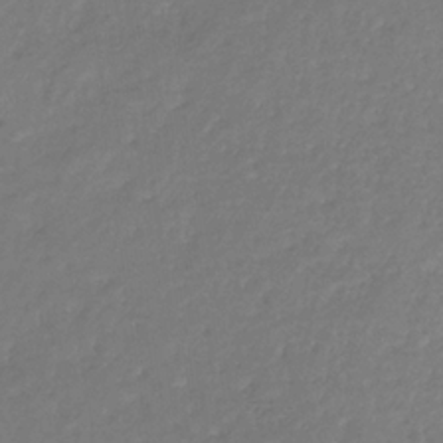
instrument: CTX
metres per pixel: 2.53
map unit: eHb
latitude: -31.4832
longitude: 73.0486
